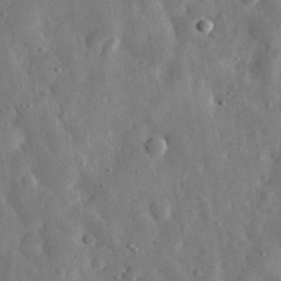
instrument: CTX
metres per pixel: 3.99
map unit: eHh
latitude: 31.4994
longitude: -77.3103
